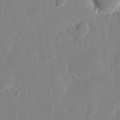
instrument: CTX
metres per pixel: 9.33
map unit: eHh
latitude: 12.2523
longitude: -68.1767
